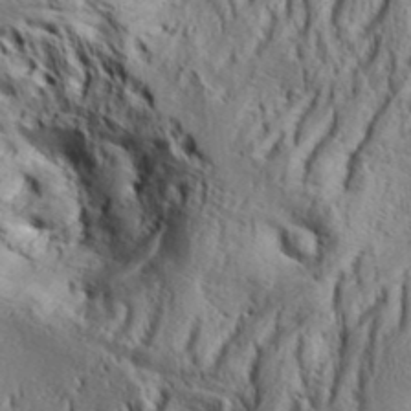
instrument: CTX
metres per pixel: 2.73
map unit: Aa
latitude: 33.8205
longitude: -136.9892
